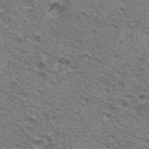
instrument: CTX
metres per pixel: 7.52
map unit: Hto
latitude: 21.5182
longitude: -31.8584
